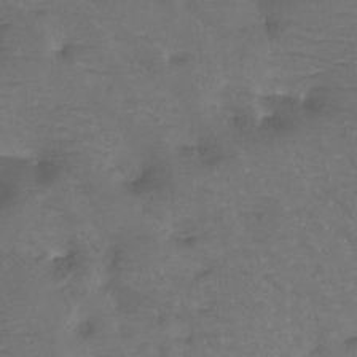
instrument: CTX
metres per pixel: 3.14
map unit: Htu
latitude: -13.6533
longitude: -46.5168
